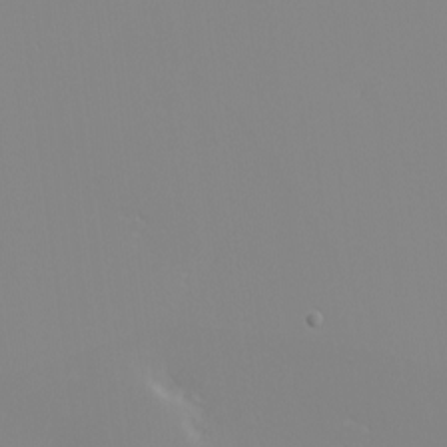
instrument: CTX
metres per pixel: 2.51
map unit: eHh
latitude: -5.6155
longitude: -86.8002
